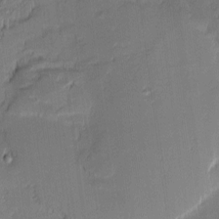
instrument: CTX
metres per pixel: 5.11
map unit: eHh
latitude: -1.1432
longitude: -83.0647
